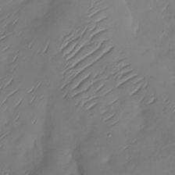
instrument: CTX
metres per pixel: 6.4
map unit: Nhu
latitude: -29.0864
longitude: -59.1970
